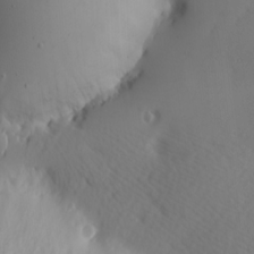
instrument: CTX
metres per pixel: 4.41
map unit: Hve
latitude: 13.8961
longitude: -91.2159
